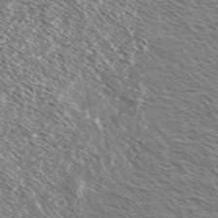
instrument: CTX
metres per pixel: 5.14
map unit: Ave
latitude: 37.4805
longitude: -109.6505
